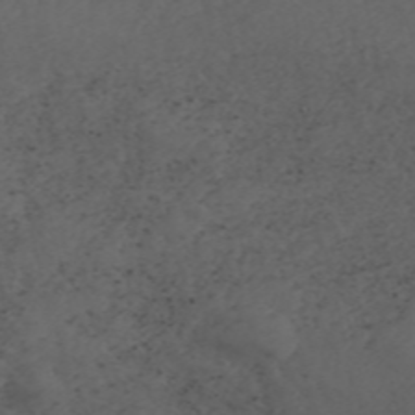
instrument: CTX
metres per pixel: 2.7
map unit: ANa
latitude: 44.5924
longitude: 37.8233
